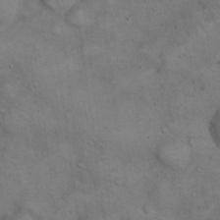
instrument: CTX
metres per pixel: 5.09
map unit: eHh
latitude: 21.7828
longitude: -61.4804
